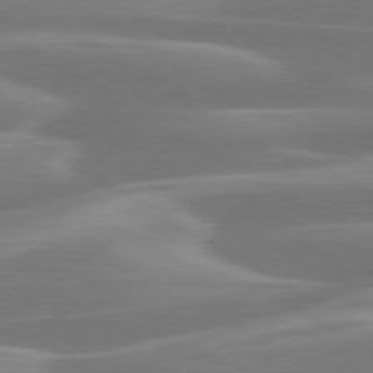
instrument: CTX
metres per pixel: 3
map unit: lApd
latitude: 79.9717
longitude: -129.0458
